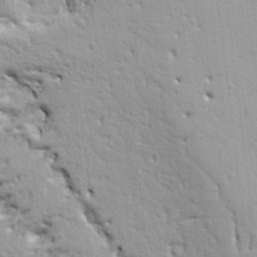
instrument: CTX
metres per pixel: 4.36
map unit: Ht
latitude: 9.1592
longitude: -76.6490
